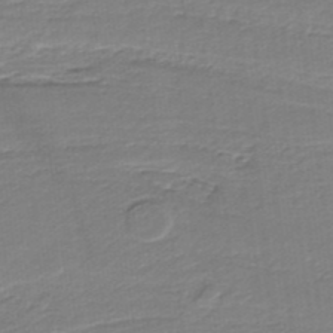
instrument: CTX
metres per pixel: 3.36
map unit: lHb
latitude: -35.5588
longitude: 60.1228
